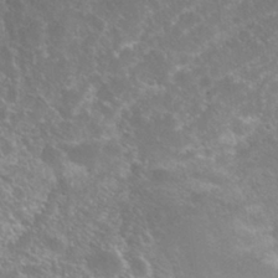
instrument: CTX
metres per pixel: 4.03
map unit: Nhu
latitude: 26.7435
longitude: -50.3089
